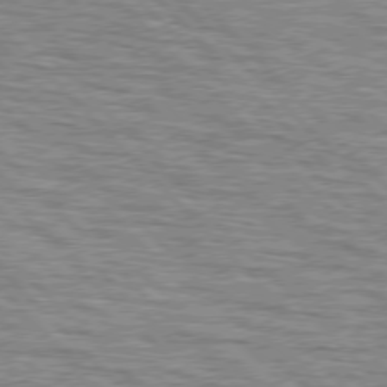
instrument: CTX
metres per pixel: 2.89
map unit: lApd
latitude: 76.6301
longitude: -58.3656
